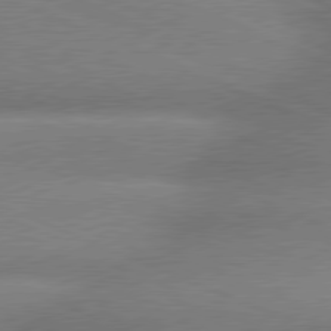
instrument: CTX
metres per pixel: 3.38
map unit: lApd
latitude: 79.7072
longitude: -166.4601
